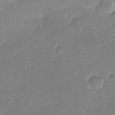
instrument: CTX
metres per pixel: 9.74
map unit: eHh
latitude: -2.1605
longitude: -83.8772
